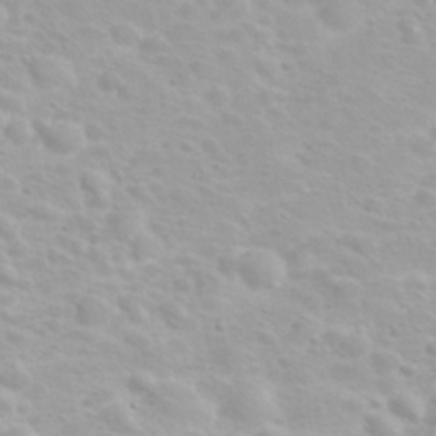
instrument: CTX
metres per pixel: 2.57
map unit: eHh
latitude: 31.9151
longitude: -60.9513
